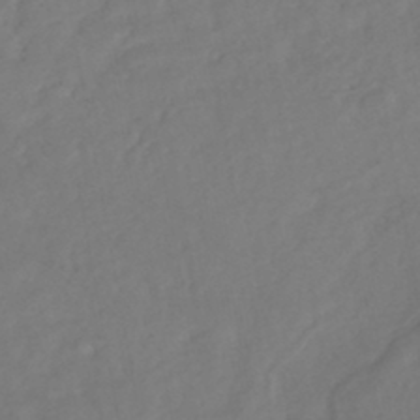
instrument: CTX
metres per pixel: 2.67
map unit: HNhu
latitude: -45.3321
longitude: 103.1809
